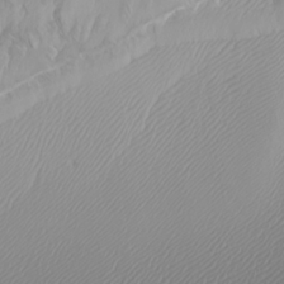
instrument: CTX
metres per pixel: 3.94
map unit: Htu
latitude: -7.1431
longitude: -67.5182
